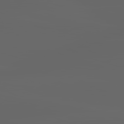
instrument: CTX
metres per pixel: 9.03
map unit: lApd
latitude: 83.0836
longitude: -136.8191
